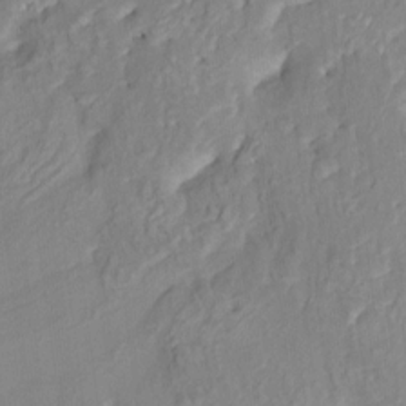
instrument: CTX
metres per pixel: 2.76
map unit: HNhu
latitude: 8.0444
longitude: -2.1011
